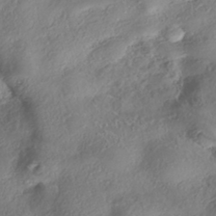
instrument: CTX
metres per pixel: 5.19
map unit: eHh
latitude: -41.8044
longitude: 121.7477
